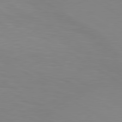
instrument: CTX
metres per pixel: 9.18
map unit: lApd
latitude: 80.2522
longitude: 133.7856
